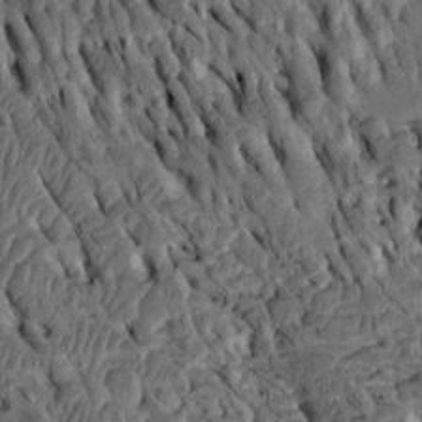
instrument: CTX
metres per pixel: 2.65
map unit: Htu
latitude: -2.8408
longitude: 150.9919
